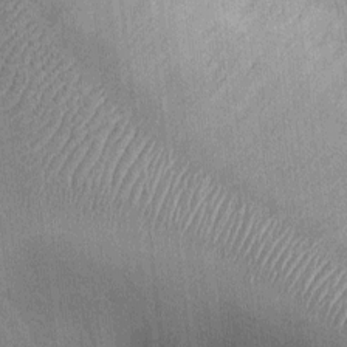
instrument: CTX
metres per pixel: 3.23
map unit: Ht
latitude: -3.6910
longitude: -14.1011
